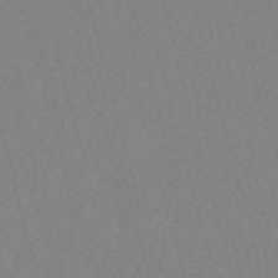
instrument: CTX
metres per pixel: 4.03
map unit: eHh
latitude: -55.0676
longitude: -89.0081
